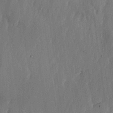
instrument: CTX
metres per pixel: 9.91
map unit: lHvf
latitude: 18.5168
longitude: -116.6491
